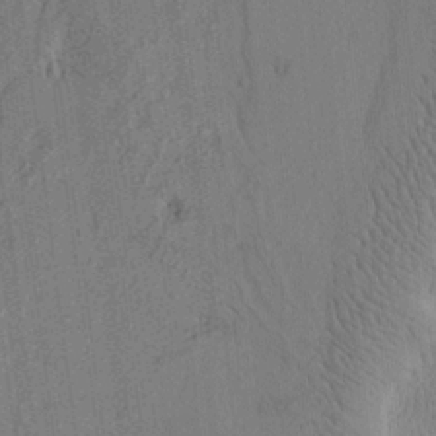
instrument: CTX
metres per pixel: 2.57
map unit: Htu
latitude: -2.2928
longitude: 167.6533
